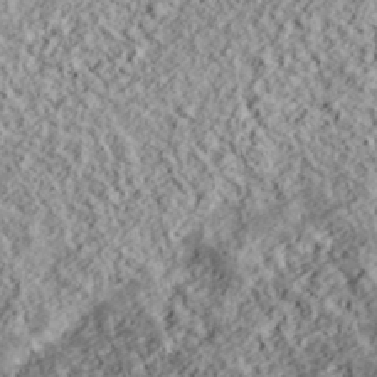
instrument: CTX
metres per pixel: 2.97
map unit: lHvf
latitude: 38.6112
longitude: -89.6127
